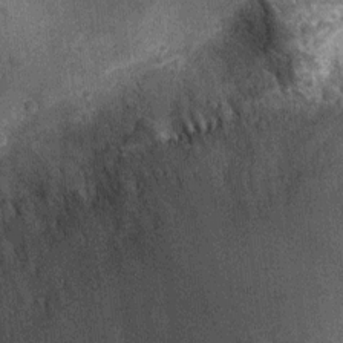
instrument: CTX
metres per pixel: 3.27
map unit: Ht
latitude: -12.1795
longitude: -21.5371
